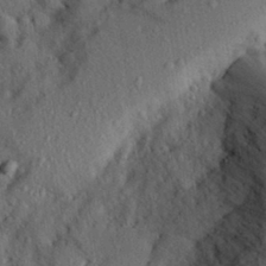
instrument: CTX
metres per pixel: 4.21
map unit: Aa
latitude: 28.3656
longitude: -146.7247
